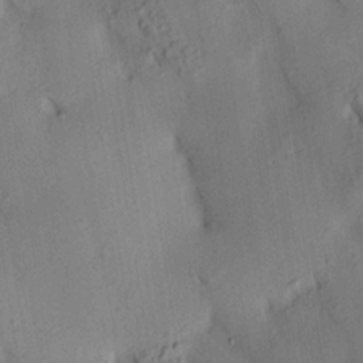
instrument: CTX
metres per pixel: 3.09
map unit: HNhu
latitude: 14.3090
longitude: 12.1228
